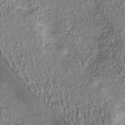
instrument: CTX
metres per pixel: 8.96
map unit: Nhu
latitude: -40.8597
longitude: -85.7639
